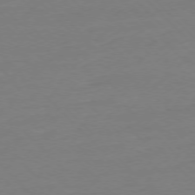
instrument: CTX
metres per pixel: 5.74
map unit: Ap
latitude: -76.9164
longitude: -79.9528
